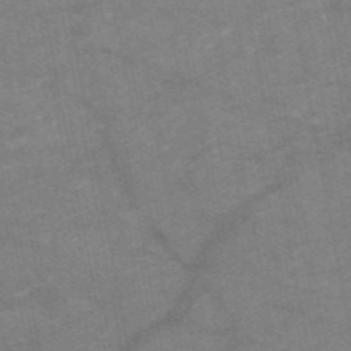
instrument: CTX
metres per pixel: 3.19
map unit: HNb
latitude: -55.5777
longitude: -40.0822
